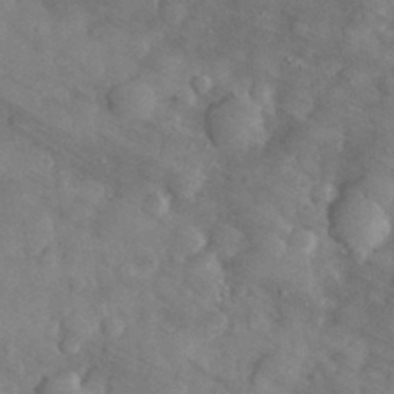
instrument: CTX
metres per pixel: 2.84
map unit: eHh
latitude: 31.4049
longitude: -70.6868
